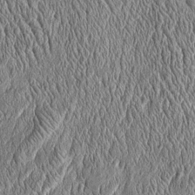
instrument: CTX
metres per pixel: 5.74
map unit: Htu
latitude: -4.0094
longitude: 157.9745
